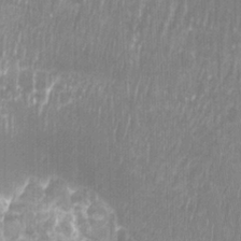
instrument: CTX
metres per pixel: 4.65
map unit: Htu
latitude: -9.3321
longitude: -75.7261
